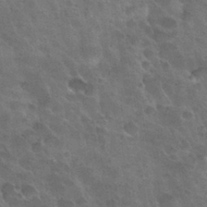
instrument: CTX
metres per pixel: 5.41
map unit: Nhu
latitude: 31.2915
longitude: -54.6868
